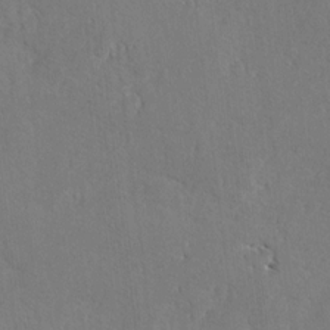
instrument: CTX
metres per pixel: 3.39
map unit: lAvf
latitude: -5.3509
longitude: -113.8772
